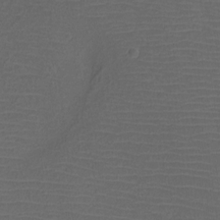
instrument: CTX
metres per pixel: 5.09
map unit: Htu
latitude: -11.7667
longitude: -72.1011
